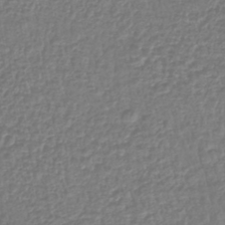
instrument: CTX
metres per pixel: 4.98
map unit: lHb
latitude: -41.3321
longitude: 72.5007
